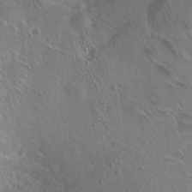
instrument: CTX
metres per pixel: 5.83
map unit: Ht
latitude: 0.2333
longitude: -45.0458
